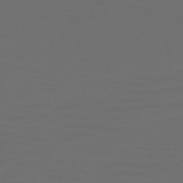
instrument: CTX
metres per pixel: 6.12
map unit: HNb
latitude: -47.7666
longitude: 55.7856
